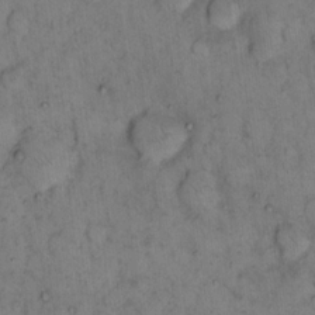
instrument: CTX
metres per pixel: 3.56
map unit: eHh
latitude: 15.8017
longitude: -64.2145
